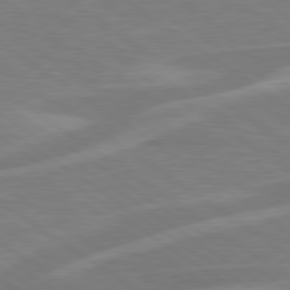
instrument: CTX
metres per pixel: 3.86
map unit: Hpe
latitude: 79.1592
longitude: -127.5938
